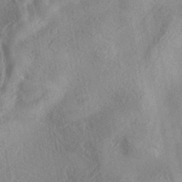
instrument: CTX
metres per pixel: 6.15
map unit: eAb
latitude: 40.0255
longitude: 105.6910
